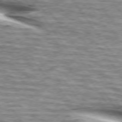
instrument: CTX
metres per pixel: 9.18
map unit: lApd
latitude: 74.3278
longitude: -58.8758
